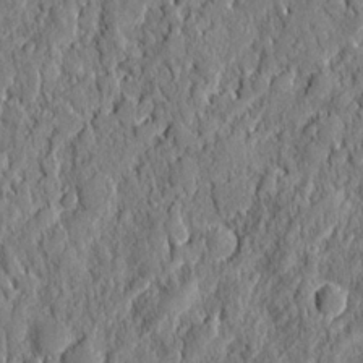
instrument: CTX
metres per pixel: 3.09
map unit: eHh
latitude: 5.7827
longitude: -76.6490
